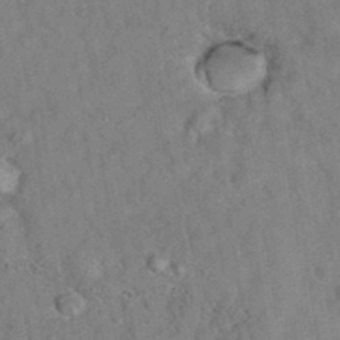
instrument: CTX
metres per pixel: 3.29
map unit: eAb
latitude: 35.2159
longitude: 108.3117
